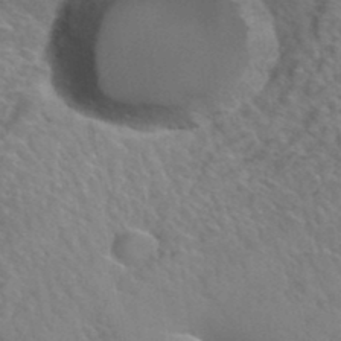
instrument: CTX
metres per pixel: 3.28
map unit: Hto
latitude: 36.8380
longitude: -47.5371
